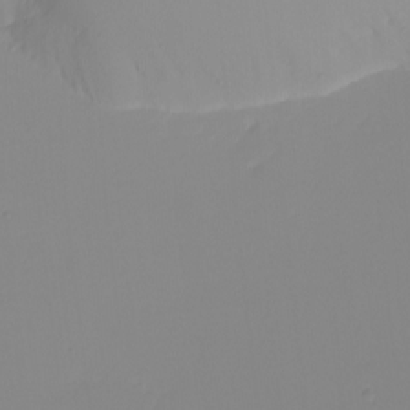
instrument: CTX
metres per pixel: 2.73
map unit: eHh
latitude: -5.4643
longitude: -85.9150
